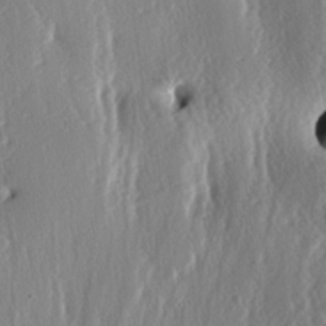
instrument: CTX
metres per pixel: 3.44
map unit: lAa
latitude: -6.6896
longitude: -124.6113
